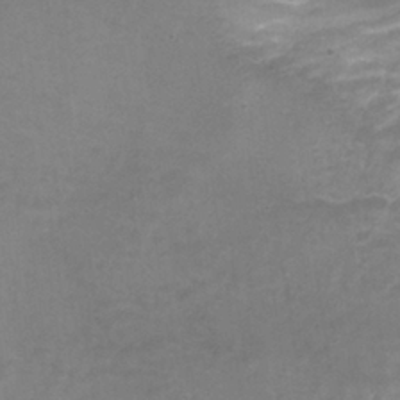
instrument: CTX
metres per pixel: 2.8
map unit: Nhu
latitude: 25.2725
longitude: -53.6505
